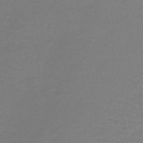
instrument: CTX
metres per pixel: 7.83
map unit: lHb
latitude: -44.4818
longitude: 69.1809
